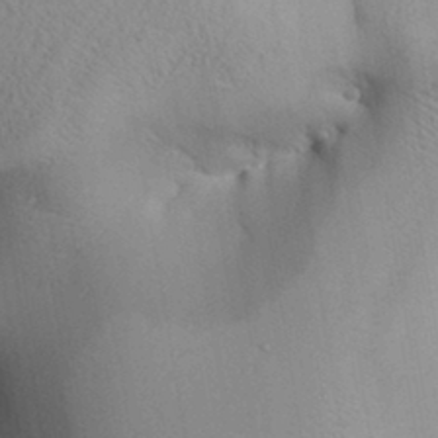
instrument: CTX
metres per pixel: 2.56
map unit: Aa
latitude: 32.0633
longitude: -142.5357
